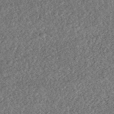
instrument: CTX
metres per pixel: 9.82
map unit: HNhu
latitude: -43.6910
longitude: 107.9745
